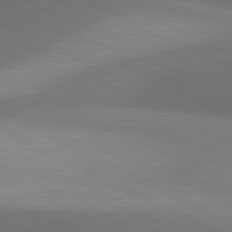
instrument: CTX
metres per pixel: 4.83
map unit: lApd
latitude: 81.1214
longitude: 139.9178
